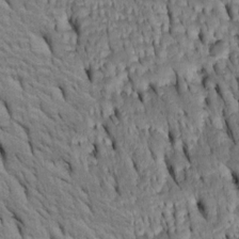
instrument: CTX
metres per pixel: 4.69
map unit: Htu
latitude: -3.8989
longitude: 152.1416
